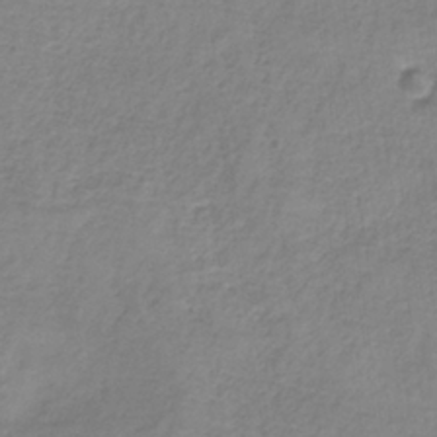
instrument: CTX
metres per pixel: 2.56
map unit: HNb
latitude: -34.3684
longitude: 55.9745
